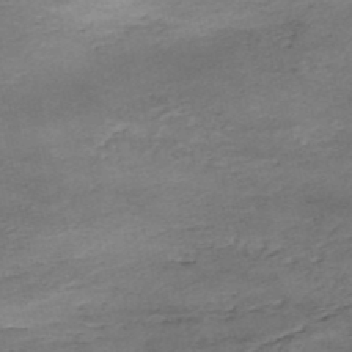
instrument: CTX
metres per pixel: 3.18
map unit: Nhe
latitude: -48.2173
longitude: -171.2159
